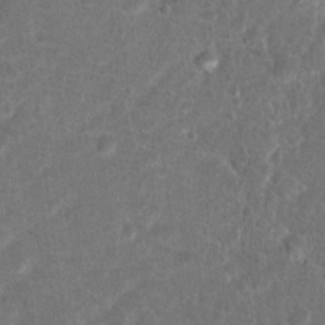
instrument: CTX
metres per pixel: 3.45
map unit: Hto
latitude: 17.5938
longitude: -41.5371
